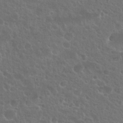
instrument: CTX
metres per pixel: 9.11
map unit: Nhu
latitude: 26.6113
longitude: -51.2348
